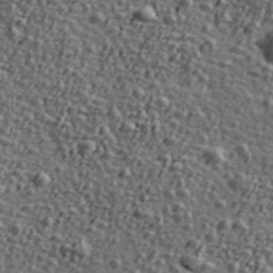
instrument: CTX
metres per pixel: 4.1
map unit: Ave
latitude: 41.3859
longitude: -111.8961
